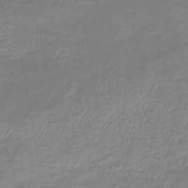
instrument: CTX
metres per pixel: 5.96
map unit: eHb
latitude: -40.5574
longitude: 81.0298
